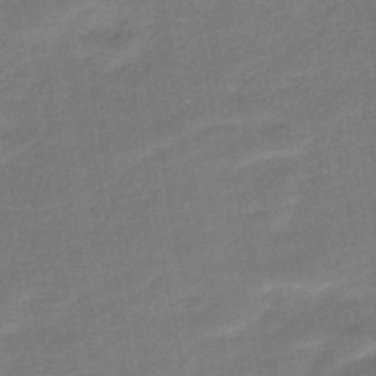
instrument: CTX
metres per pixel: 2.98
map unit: HNb
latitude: -48.4062
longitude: -42.1767
